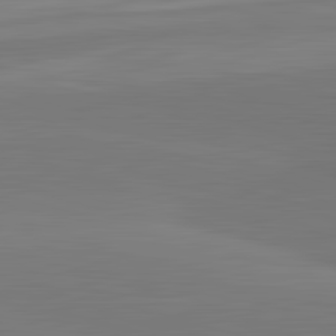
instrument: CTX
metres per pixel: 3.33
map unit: lApd
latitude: 83.5182
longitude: -132.8569
